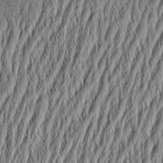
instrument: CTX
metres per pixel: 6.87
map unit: Aa
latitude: 6.4412
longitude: -129.5182
